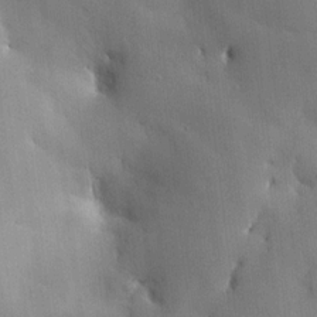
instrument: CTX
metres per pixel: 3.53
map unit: HNhu
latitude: 15.4049
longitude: 11.8611
